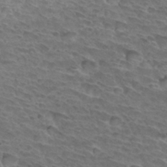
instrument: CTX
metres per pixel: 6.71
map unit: Hto
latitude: 32.8947
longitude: -46.2334
